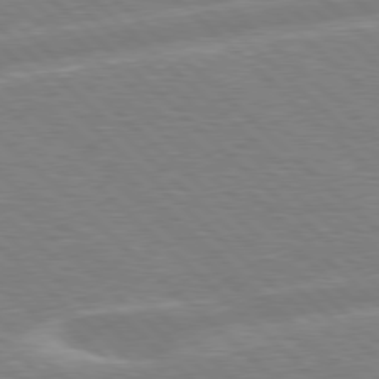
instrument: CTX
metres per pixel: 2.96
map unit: Hpe
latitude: 77.7260
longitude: -152.1011
